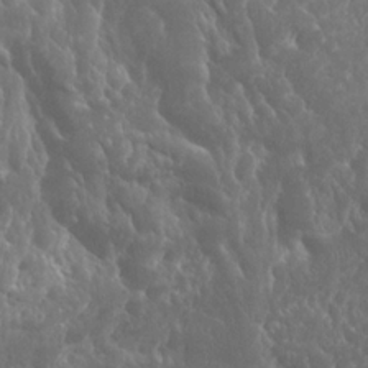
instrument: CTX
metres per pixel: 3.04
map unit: Htu
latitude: -1.4833
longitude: -76.4223
